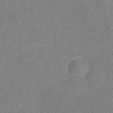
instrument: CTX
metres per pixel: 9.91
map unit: HNhu
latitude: -40.7463
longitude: 108.6329
